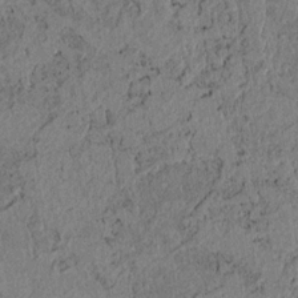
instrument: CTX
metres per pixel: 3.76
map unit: lAvf
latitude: 6.5924
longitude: 163.7099
